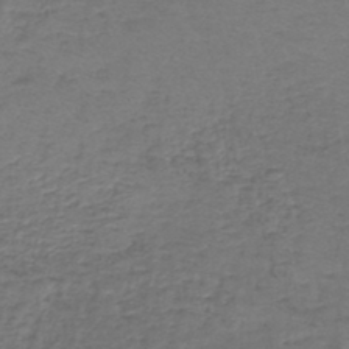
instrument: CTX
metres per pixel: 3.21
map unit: lHb
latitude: -43.8422
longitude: 73.3887
